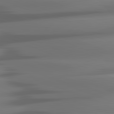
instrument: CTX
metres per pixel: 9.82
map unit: lApd
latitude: 81.4048
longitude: -143.3671
